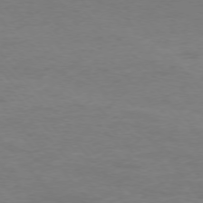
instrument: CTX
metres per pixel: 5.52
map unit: Ap
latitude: -76.7274
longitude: -72.1389
